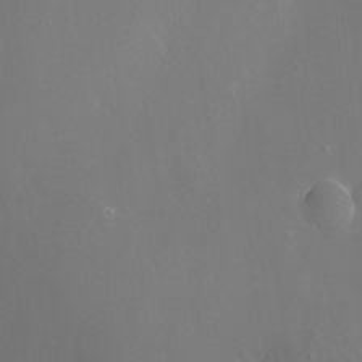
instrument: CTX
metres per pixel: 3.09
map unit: Nhu
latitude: -10.1606
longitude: -75.7639
